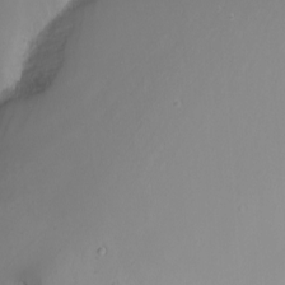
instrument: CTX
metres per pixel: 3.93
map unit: Nhu
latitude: -8.8219
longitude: -80.1011
